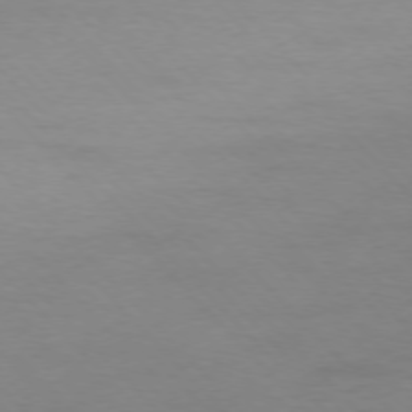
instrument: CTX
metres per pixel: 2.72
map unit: Ap
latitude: -77.1809
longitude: -83.1781
